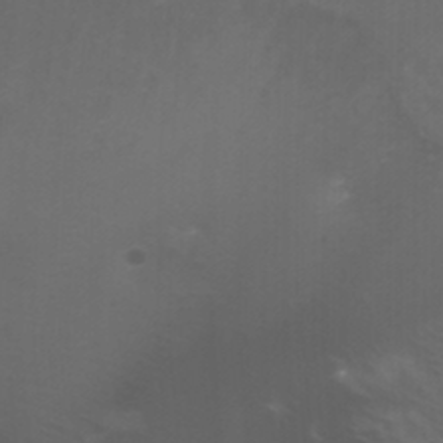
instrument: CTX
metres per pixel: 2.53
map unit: Nhu
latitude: -4.8975
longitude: -75.3482
